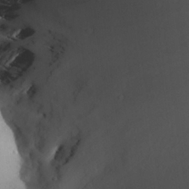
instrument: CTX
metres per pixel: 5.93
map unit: Aa
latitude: 25.5182
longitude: -136.8002
